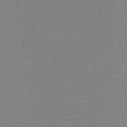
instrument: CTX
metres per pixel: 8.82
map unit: HNb
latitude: -37.4076
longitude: 56.5574
